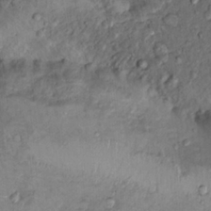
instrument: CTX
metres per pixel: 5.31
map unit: Hto
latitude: 14.4601
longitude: -30.0444
